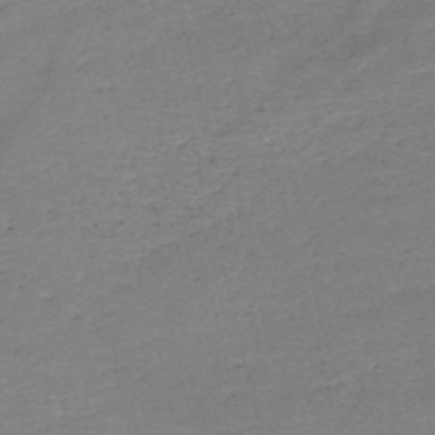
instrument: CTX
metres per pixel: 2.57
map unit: HNb
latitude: -49.6344
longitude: -42.1956
